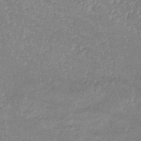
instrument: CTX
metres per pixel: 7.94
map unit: lHb
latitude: -35.8989
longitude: 72.6140
